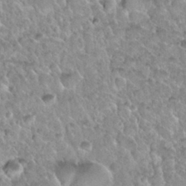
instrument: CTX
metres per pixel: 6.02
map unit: Nhu
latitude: 30.0633
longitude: -53.7072
